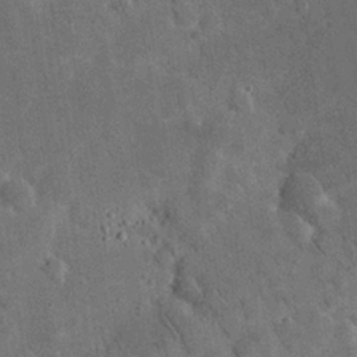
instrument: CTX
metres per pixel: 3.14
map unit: eHh
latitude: 25.9339
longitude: -68.2901
